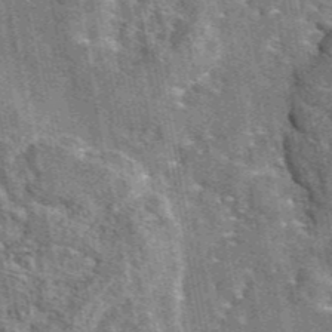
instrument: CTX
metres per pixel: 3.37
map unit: eAb
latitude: 45.0836
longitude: 110.8030
